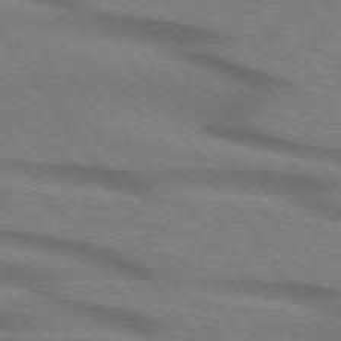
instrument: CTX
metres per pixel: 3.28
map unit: lApd
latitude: 74.1578
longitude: -76.1389
